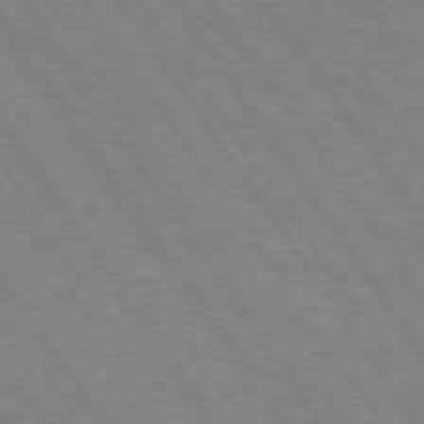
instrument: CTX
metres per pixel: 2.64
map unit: Hpe
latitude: 74.5546
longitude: -136.8569
